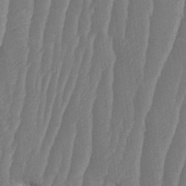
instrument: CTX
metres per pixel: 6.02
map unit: HNhu
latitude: -1.3510
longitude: 14.0661
